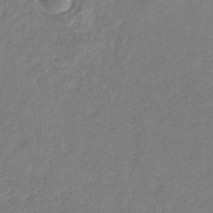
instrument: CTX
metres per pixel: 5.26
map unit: eHb
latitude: -34.4062
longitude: 74.7086
